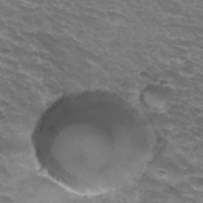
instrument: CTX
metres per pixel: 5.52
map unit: Hto
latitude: 33.6127
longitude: -42.5924
